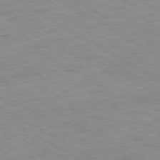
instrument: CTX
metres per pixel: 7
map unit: Ap
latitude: -80.4818
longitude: -74.4034
